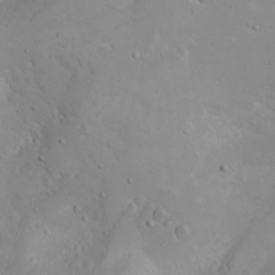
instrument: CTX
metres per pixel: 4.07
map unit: Nhu
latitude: -4.8219
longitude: -81.8394
